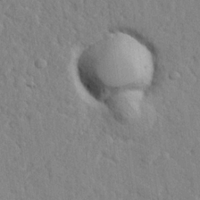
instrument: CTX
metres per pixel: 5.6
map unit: lHvf
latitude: 24.3845
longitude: 143.5021
